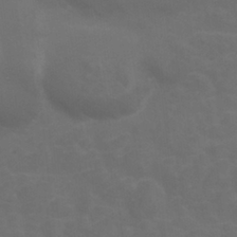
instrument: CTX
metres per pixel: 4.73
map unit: Nhu
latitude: 25.6504
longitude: -54.1011
